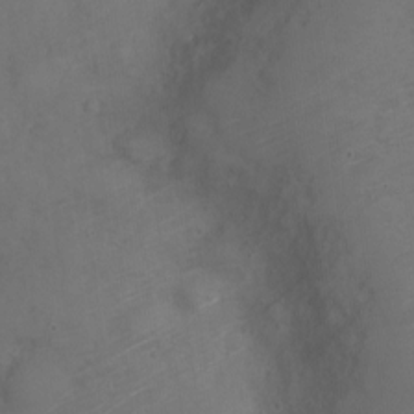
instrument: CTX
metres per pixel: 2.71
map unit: Nve
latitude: -20.8786
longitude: 106.3496
